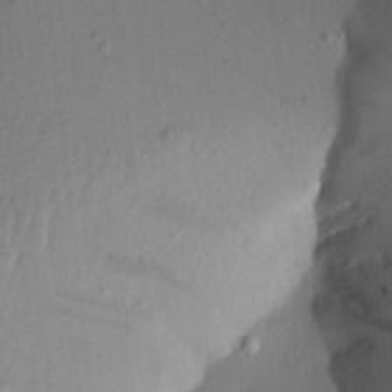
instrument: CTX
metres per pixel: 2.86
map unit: Aa
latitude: 21.0837
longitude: -147.7072
